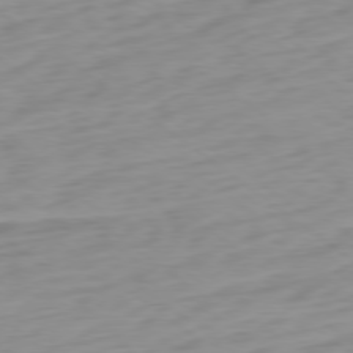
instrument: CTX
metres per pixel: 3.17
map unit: Ap
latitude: -78.8030
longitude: -65.7639
